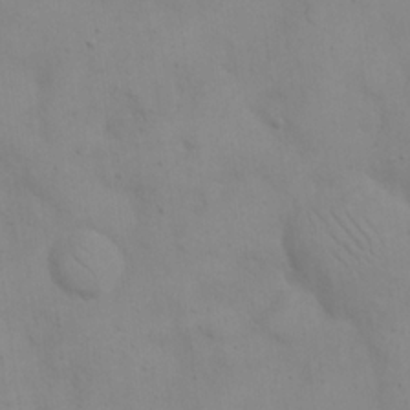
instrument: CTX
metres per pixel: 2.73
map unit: eHh
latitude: 20.8380
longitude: -61.5749
